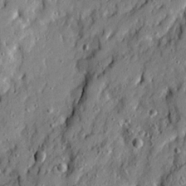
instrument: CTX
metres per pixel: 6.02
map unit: Ave
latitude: 19.6316
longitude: -129.1403
